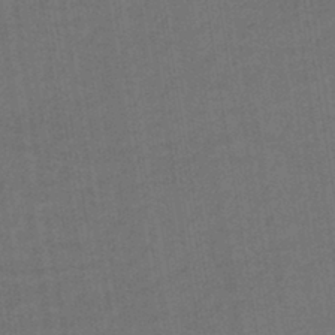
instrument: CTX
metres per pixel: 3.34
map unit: lHb
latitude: -43.1998
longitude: 68.5195
